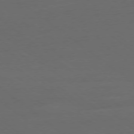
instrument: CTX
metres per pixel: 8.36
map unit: Ap
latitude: -78.8975
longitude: -56.0822
